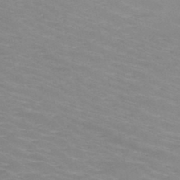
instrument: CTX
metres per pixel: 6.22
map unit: HNb
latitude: -48.0283
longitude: -46.6302
